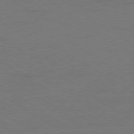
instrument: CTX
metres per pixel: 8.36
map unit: Ap
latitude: -79.9745
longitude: -53.1025
